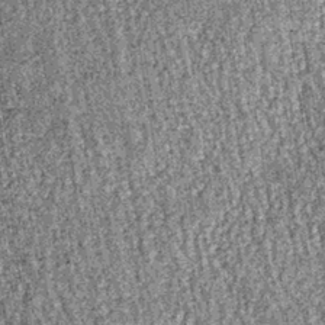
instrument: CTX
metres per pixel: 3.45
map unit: lHb
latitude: -37.6155
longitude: 67.4266
